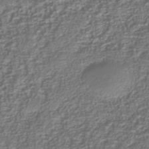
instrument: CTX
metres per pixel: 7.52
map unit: Nhu
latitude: -39.9178
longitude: -84.8947
